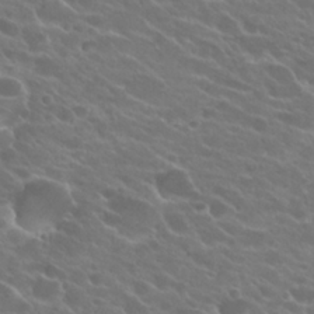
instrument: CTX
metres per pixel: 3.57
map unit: Hto
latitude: 24.1955
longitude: -38.0444
